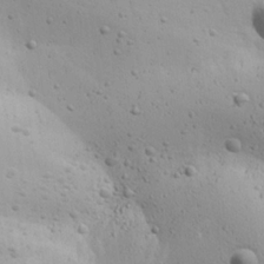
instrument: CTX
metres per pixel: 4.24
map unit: Ave
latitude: 22.4034
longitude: -137.2915
